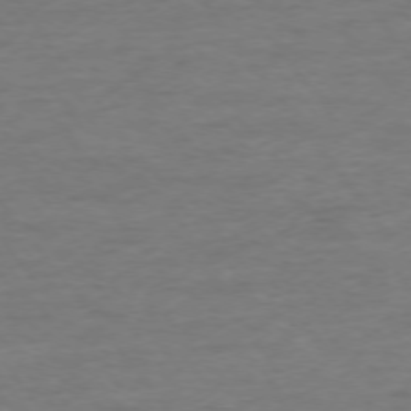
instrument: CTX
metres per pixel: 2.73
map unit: Ap
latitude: -75.7667
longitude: -89.5938
